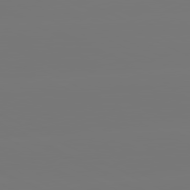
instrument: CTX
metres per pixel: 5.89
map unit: lApd
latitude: 81.1403
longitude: -148.4223
